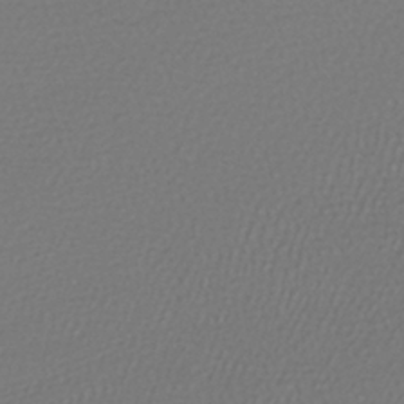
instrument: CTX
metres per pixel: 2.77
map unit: lHb
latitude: -42.5195
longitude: 69.5966
